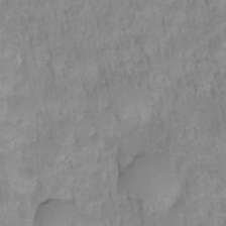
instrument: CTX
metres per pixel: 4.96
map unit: HNhu
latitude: -27.4643
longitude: 73.3698
